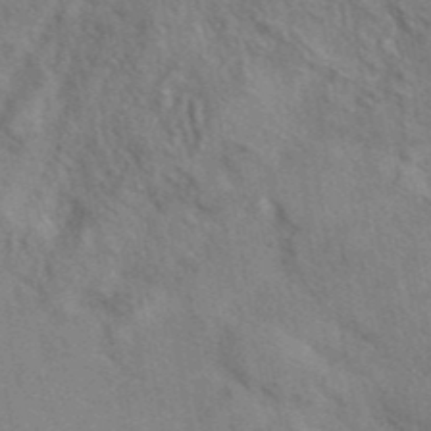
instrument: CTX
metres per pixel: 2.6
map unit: eAb
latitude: 41.9528
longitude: 107.7100
